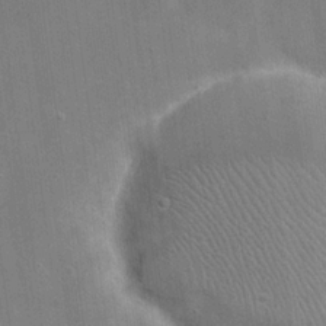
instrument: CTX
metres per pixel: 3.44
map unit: eHh
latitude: 20.5735
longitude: -66.4979
